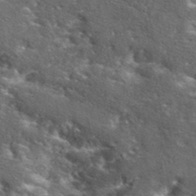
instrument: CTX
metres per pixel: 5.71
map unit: lHvf
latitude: 41.9717
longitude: -89.8206
